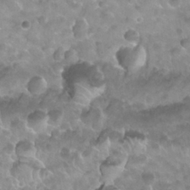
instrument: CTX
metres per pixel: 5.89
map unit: Nhu
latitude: 27.0836
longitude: -53.8961
